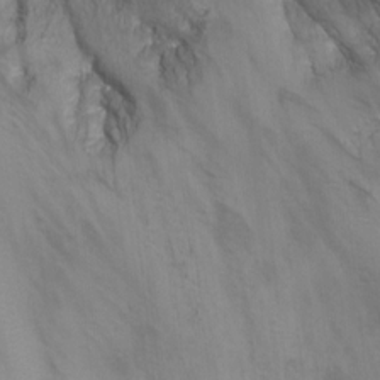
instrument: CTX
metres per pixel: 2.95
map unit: Nhu
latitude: -7.2376
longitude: -51.4237
